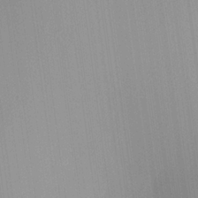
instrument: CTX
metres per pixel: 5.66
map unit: Aa
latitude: 24.8757
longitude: -137.4238
